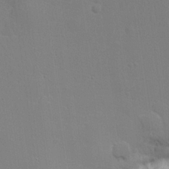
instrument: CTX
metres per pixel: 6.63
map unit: lHvf
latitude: 23.4615
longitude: 141.0108
